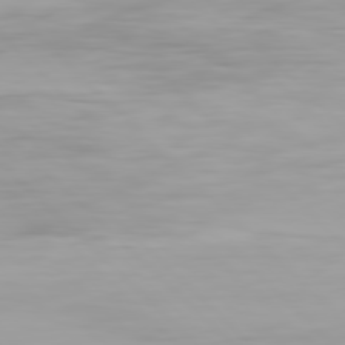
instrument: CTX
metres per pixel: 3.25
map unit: Hpe
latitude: 77.2726
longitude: -164.0255
